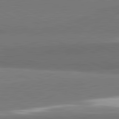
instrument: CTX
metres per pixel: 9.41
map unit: lApd
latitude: 82.0444
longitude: 154.5763
